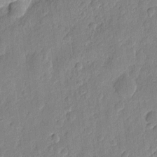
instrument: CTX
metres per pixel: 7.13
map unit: eHh
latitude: 7.3293
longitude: -73.6505
